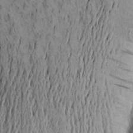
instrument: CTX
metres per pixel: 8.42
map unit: Aa
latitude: 18.5356
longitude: -145.7827
